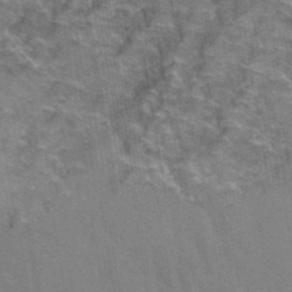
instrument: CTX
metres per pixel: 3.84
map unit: Hto
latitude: 39.3293
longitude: -42.1767
